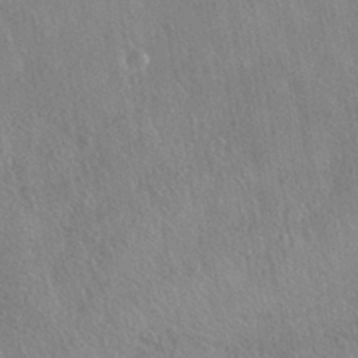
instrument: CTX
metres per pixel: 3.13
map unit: HNhu
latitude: -41.4076
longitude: 98.7085
